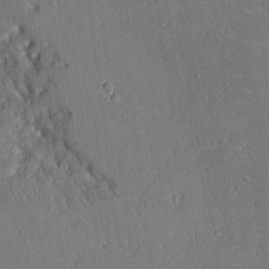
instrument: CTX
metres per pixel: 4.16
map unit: Aa
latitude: 11.7072
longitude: -125.6316
